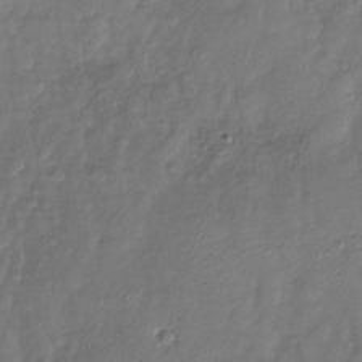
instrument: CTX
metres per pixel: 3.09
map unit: Nhu
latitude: -28.2740
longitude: -58.4790
